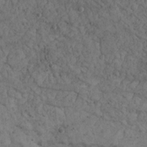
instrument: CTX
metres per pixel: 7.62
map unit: Nhu
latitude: 22.4979
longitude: -67.9528
